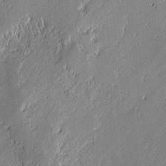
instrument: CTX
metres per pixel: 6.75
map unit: lAvf
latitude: -0.2929
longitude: -108.5167
